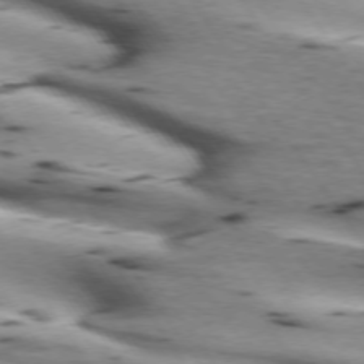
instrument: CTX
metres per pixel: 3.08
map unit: lApd
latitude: 73.1026
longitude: -53.8017
